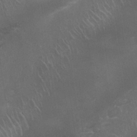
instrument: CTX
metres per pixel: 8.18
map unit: Nhu
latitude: 26.9892
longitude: -61.4426
